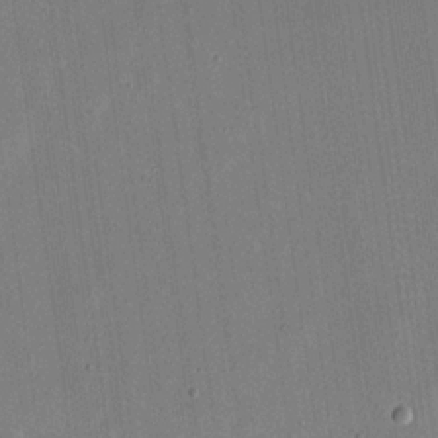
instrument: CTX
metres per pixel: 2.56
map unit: eHh
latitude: 18.0255
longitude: -70.0633
